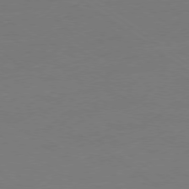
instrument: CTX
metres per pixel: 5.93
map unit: Ap
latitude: -79.1620
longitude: -55.1403
